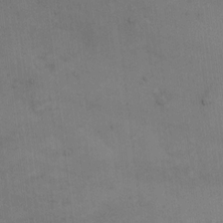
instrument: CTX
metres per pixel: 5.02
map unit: Hto
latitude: 6.7246
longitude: -62.1200
